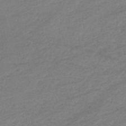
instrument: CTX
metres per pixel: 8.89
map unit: eHb
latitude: -37.1242
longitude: 75.4266
